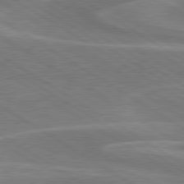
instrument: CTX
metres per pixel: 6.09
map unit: lApd
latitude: 79.6883
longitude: -123.4237
